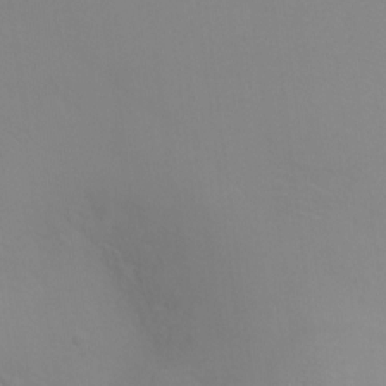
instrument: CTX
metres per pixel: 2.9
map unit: Ht
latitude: -8.5007
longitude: -35.0458
